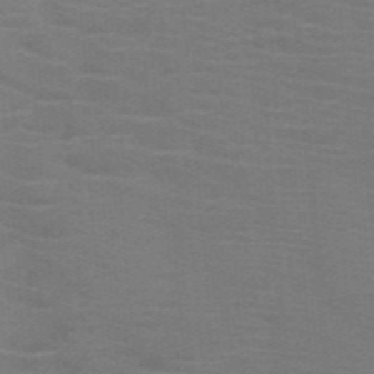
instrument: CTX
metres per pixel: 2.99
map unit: HNb
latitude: -46.0661
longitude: -46.2145
